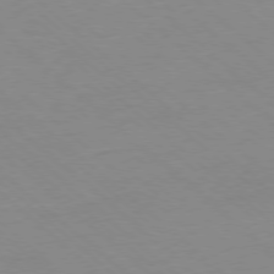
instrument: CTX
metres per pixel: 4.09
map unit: Ap
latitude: -78.1794
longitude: -98.5545
